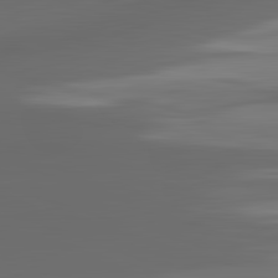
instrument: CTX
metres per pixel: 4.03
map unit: lApd
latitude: 83.1025
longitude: -132.1389
